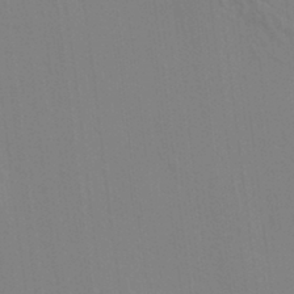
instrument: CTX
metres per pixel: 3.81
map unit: HNhu
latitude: 7.4993
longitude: 14.1228
